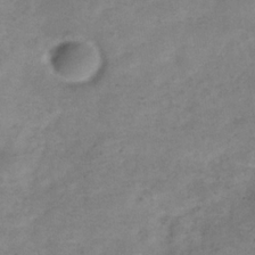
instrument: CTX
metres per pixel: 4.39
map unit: Hve
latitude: -32.5763
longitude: 89.5210
